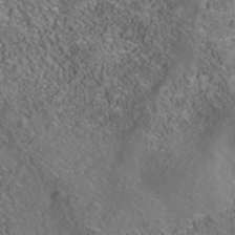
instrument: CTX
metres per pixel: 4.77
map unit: Nhe
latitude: -41.0675
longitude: -99.0836
